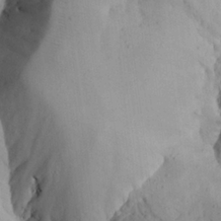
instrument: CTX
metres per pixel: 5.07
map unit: Aa
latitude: 23.8016
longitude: -127.5749
